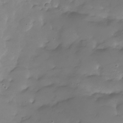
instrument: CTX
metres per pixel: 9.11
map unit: Nhu
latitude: -28.1795
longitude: -60.0633
